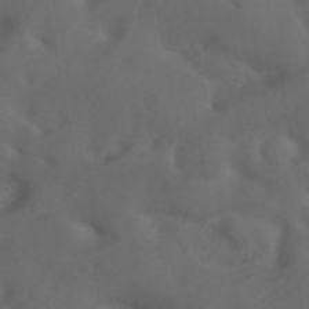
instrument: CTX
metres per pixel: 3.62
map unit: ANa
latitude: 42.3845
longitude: 54.2551
